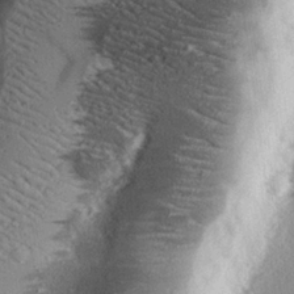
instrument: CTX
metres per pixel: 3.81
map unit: eHh
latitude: 23.3859
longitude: -89.9339
